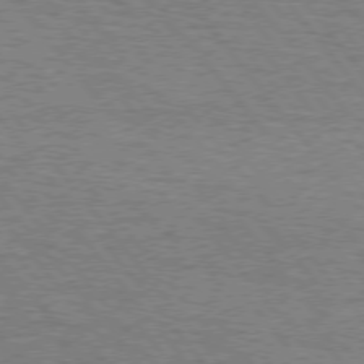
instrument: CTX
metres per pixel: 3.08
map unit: Hpe
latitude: 75.0836
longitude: -151.5560
